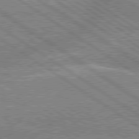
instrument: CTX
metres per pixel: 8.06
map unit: lApd
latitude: 79.4616
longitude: -158.0255
